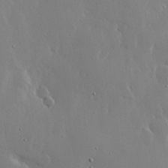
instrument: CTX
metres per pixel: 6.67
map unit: lHvf
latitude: 18.5545
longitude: -117.4426
